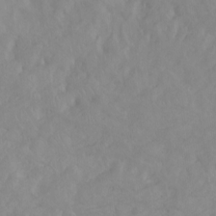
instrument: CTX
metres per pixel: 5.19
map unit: Nhu
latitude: -8.1417
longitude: -40.9324
